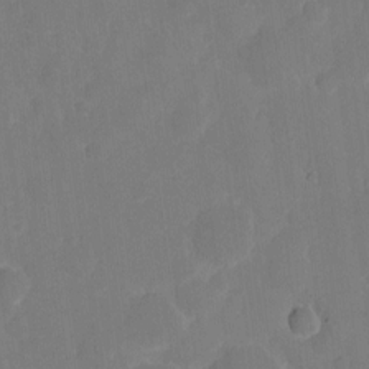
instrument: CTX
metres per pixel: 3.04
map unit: eHh
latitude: 5.2726
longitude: -66.4034
